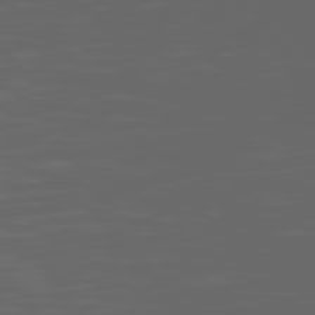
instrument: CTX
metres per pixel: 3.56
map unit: Hpe
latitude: 75.1781
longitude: -127.9150
